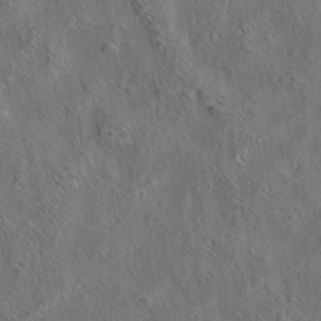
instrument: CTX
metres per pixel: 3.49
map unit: eHh
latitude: 6.5357
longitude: -76.7435
